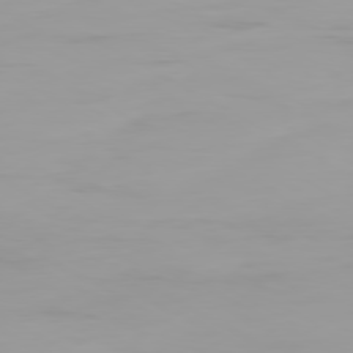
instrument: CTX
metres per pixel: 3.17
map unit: Ap
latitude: -79.9745
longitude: -76.6868
